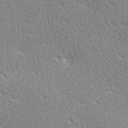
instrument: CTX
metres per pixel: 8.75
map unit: Ave
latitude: 10.2523
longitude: -107.5371
